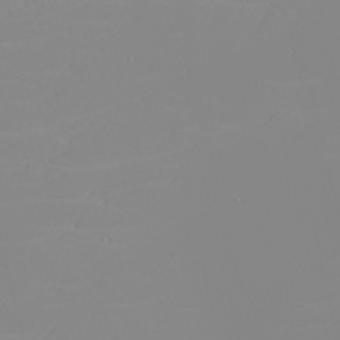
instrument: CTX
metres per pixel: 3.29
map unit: eHh
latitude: -5.8611
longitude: -85.2348
